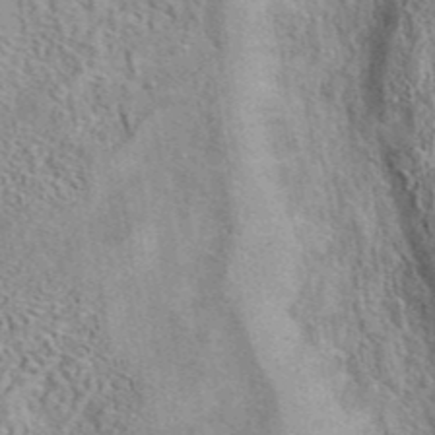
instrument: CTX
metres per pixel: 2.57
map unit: eAb
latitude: 42.0444
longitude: 110.6896
